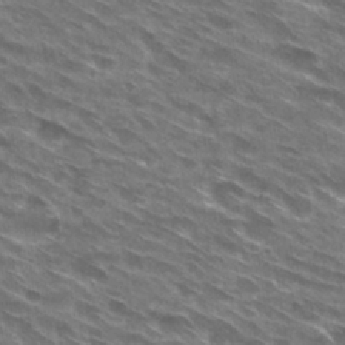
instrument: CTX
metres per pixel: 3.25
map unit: Hto
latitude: 29.9717
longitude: -44.7246
